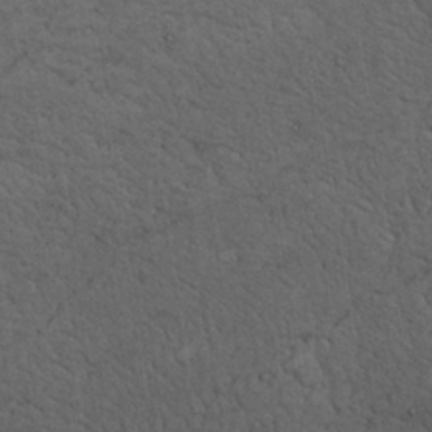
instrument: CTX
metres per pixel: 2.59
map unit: Nhu
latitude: 27.1214
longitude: -68.2523
